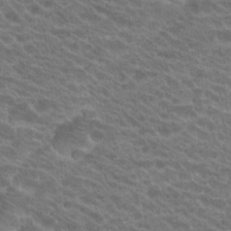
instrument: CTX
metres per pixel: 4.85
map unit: Hto
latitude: 22.3845
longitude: -37.7072
